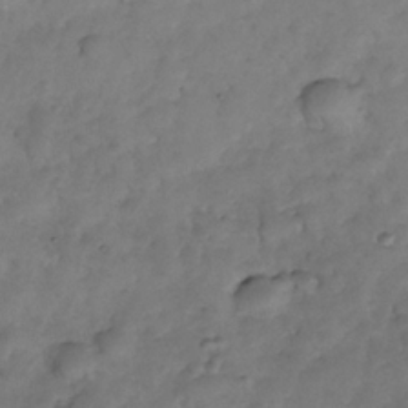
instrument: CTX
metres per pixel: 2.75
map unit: Nhe
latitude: -34.8219
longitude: -143.7261
